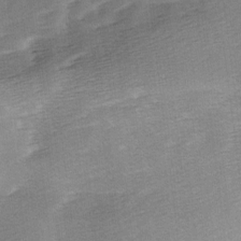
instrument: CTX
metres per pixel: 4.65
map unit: Ave
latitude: 10.5924
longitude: -106.7624
